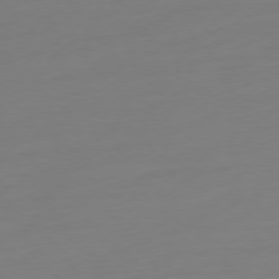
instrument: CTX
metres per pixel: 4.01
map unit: Ap
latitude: -78.0283
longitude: -77.6882
